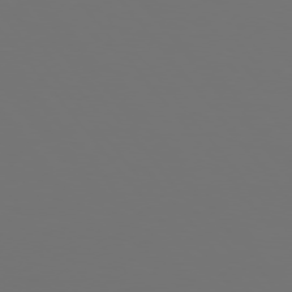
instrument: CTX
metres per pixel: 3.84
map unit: Hpe
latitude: 76.0255
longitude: -134.7624
